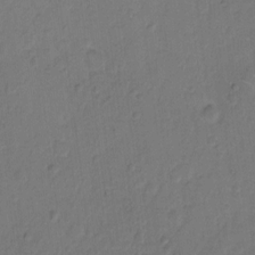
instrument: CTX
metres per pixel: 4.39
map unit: Hto
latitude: 7.6316
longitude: -61.3292
